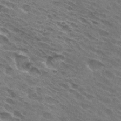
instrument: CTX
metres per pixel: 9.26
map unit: Hto
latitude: 31.3482
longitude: -45.1025
